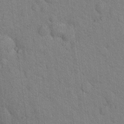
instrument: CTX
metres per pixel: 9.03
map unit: Nhu
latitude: 16.0822
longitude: -32.4601
